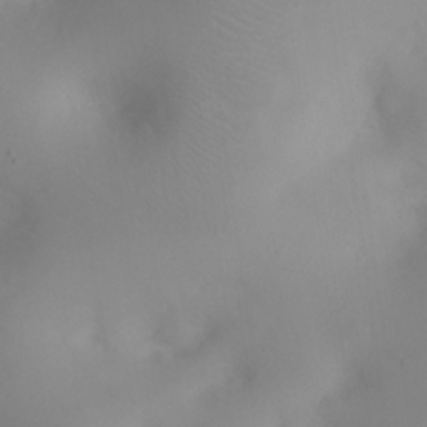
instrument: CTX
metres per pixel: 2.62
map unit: eHh
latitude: 25.7638
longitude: -64.7624
